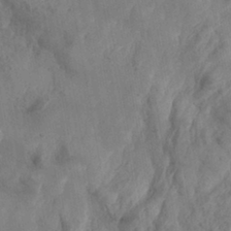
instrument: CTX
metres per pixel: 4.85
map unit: Nhe
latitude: -37.2187
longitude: 138.7463
